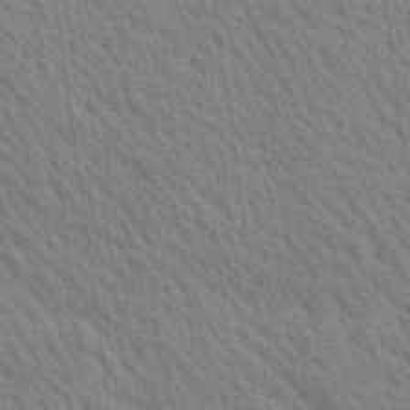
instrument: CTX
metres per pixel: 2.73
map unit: Ave
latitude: 20.3845
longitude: -139.5371
